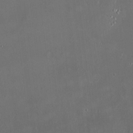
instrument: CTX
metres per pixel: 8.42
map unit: HNhu
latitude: 5.8394
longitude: 13.1998
